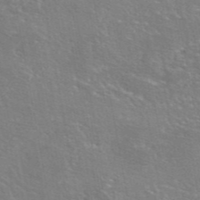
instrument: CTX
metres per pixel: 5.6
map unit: eAb
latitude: 46.1011
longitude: 106.5007
